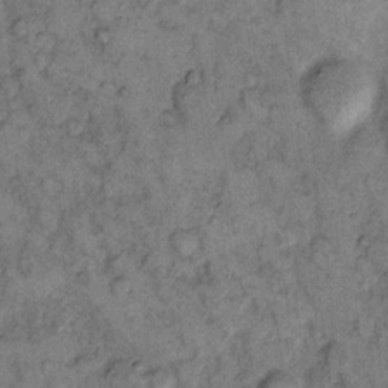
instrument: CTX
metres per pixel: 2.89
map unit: eHh
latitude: 11.3482
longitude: -63.0648
